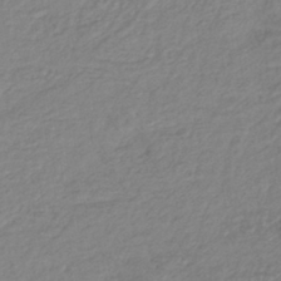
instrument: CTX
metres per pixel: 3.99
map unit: lHb
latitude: -42.9730
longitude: 71.8234
